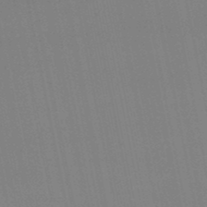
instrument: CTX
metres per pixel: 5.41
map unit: lHb
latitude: -50.0472
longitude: 70.8408
